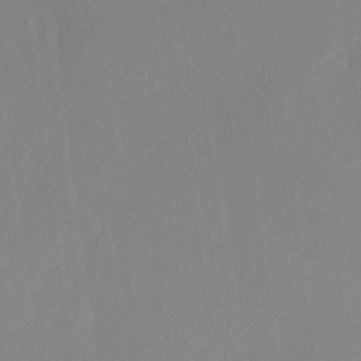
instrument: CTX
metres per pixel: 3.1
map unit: Nhu
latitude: -24.4251
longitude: -72.7247
